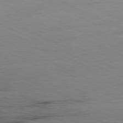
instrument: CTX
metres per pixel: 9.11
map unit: Ap
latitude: -81.3132
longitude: -93.4048
